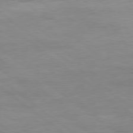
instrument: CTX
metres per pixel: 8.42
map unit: Ap
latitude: -80.1039
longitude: -81.3293
